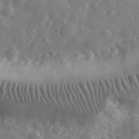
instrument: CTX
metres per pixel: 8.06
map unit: eHh
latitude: 33.2159
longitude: -69.4993
